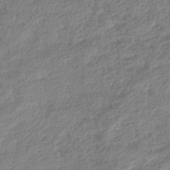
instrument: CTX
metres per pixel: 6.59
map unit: HNhu
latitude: -40.0472
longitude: 104.5573
